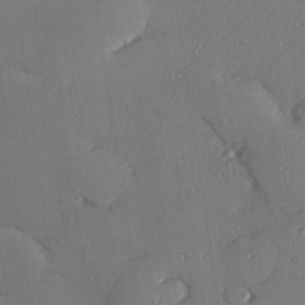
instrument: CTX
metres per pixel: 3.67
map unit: Hve
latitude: 27.1214
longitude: -91.3671
